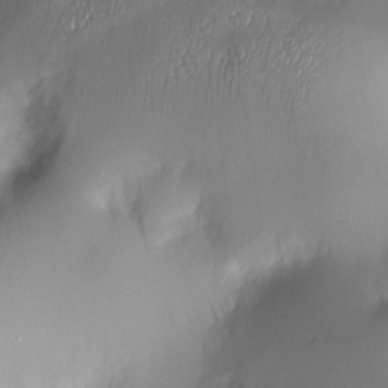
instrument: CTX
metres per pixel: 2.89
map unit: Nhe
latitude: -34.5574
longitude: -144.2900
